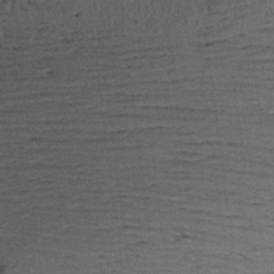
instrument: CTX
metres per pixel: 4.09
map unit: Aa
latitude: 17.3860
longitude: -144.3089
